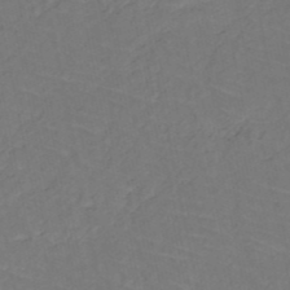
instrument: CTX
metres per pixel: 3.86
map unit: HNb
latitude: -50.1984
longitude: -51.9339
